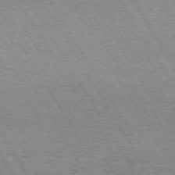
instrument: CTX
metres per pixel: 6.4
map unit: Hpe
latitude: 73.4805
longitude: -129.7827
